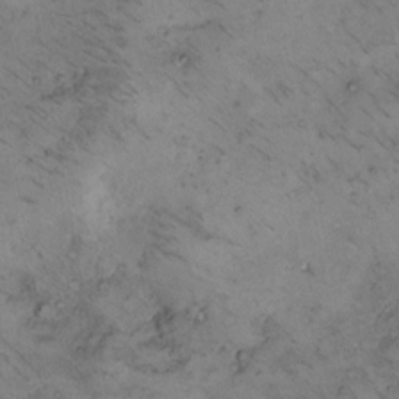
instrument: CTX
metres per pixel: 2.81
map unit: Hto
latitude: 11.5182
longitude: -58.4034
